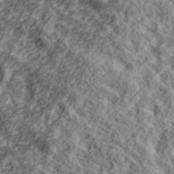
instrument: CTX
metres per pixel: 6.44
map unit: lHvf
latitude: 39.2537
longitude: -87.9339
